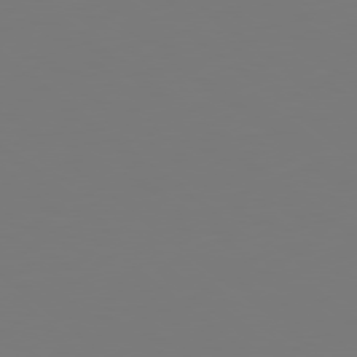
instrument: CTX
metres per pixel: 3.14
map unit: Hpe
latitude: 78.7813
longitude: -174.6113
